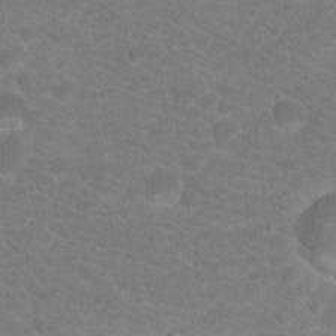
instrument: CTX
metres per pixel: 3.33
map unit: Hto
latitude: 18.8947
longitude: -37.8772
